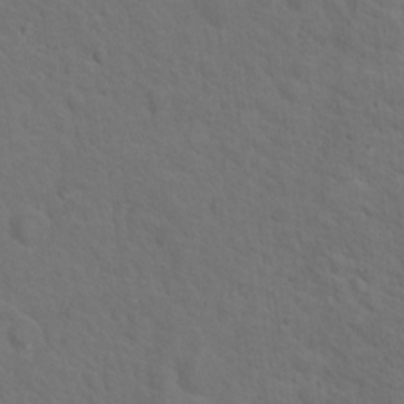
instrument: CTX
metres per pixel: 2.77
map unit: Nhu
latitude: 18.1200
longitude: -33.6127
